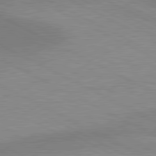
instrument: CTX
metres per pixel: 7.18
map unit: lApd
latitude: 80.7246
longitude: 124.2361
